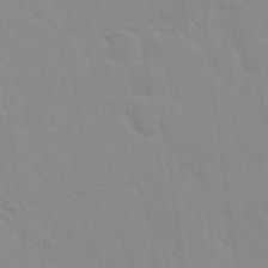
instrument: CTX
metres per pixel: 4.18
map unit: Hto
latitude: 16.9136
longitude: -39.4615
